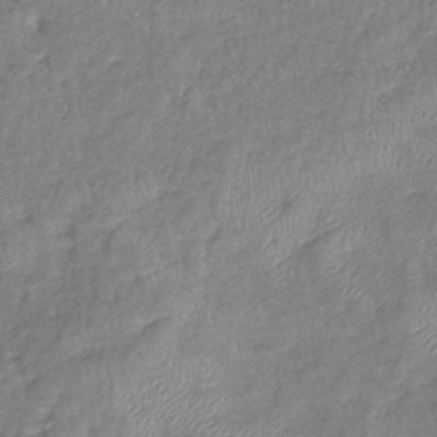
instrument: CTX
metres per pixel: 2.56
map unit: eHb
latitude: -38.9164
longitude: 78.9730
